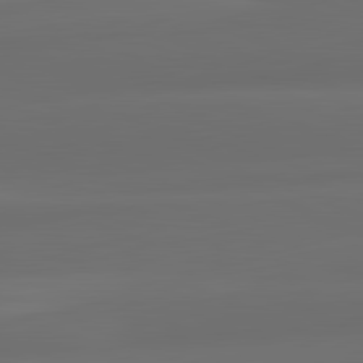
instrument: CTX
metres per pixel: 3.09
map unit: lApd
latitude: 82.1766
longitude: -172.1577
